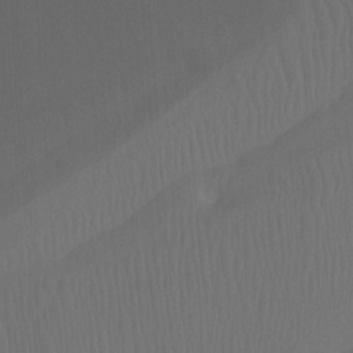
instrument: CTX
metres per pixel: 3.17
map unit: Nhu
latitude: -10.5007
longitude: -69.2159
